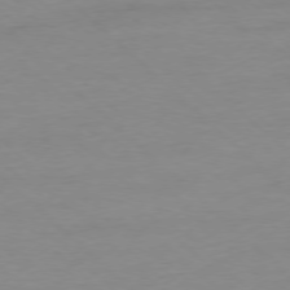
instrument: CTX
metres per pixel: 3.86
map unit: Ap
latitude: -77.7100
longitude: -81.3482
